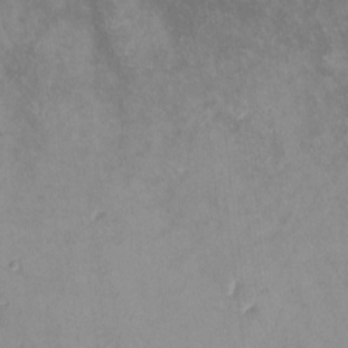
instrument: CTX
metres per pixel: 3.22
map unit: lHvf
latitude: -14.2551
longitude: -102.2900
